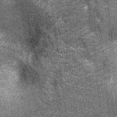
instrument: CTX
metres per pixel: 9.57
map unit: Nhu
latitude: -12.1039
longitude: -22.4412
